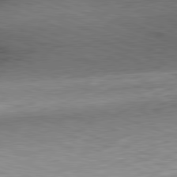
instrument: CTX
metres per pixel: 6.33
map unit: Hpe
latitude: -82.3684
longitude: 14.1795
